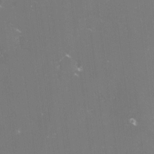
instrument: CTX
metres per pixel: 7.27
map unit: lHvf
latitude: -15.2565
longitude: -101.1214
